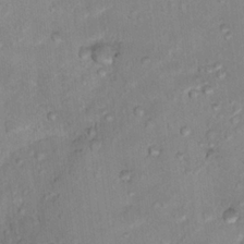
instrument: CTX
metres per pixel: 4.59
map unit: Nhu
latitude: 17.0458
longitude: -32.3845
